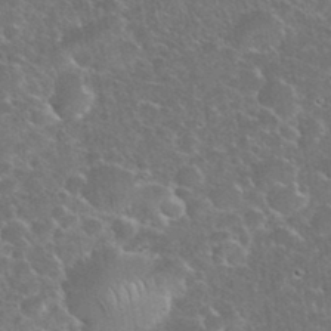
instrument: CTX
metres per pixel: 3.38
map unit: eHh
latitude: 35.6694
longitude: -65.4426
